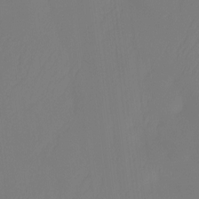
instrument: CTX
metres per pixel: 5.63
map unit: Htu
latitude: -12.8408
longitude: -48.6302
